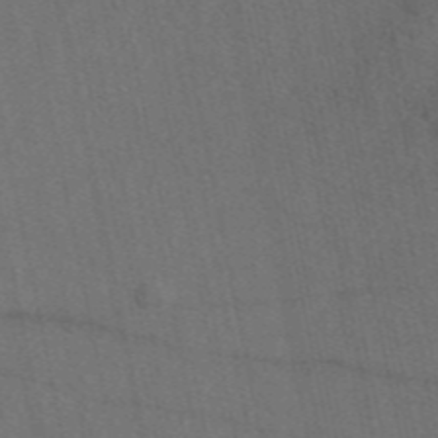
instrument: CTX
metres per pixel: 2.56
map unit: eAb
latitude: 47.7450
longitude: 111.5210
